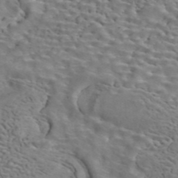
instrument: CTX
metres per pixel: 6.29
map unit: ANa
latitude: 42.2901
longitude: 14.8597
